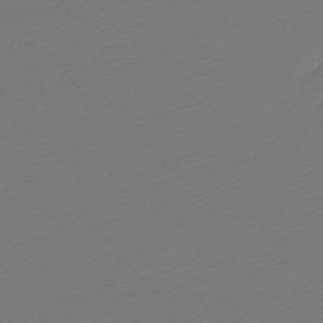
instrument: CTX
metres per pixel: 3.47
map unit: eHh
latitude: -5.8422
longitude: -87.1592
